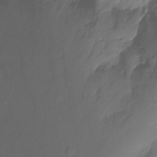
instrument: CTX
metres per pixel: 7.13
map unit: Nhu
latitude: -11.9367
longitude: -63.6694
